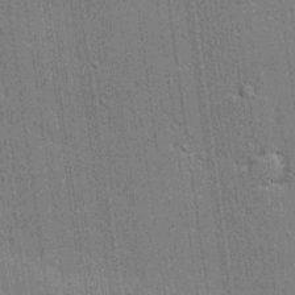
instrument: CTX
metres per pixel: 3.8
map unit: lHvf
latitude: 20.9325
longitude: 142.8219
